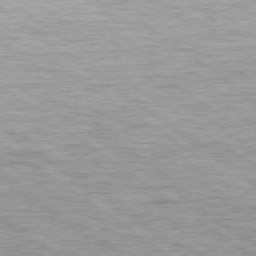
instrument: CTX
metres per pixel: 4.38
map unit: lApd
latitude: 79.5182
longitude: -140.9513
